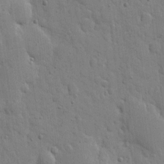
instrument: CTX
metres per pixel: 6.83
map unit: eHh
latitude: 5.5560
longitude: -70.9325
